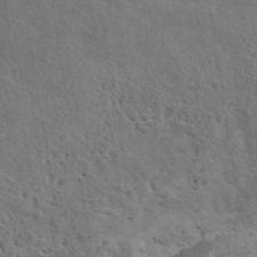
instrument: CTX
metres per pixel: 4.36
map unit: eAb
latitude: 41.1403
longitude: 103.7478
